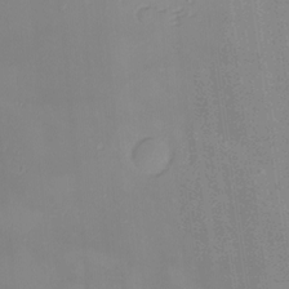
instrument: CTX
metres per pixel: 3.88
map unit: Nhu
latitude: 0.1389
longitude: -77.3859
